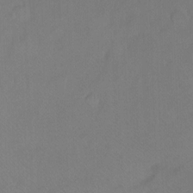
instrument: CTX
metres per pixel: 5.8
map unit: Ht
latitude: -7.8989
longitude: -37.4049
